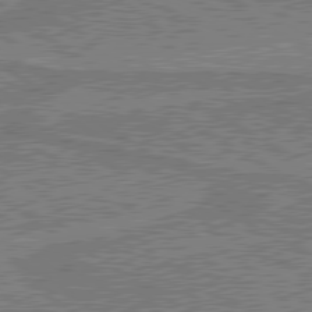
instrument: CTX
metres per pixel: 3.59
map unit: lApd
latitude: 79.8206
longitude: 168.9919
